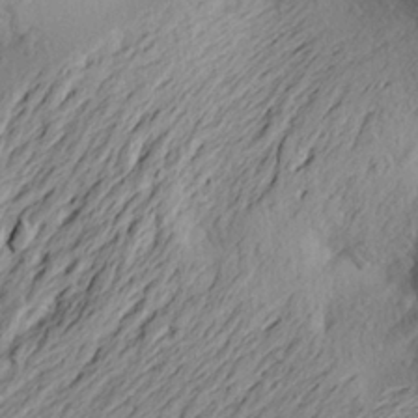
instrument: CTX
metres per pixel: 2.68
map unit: Aa
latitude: 23.1970
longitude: -149.4804
